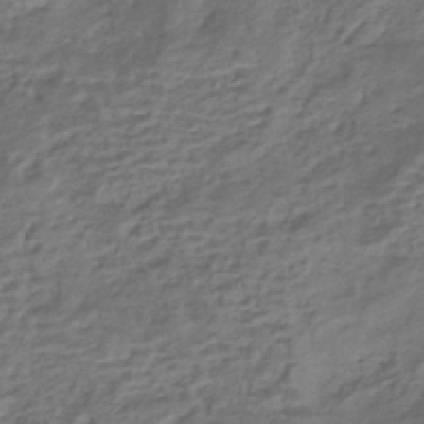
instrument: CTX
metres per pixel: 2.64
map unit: HNhu
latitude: -42.7841
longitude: 103.0486
